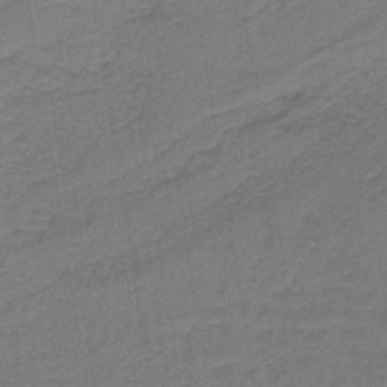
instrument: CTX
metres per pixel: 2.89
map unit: lHb
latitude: -42.3306
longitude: 53.1242
